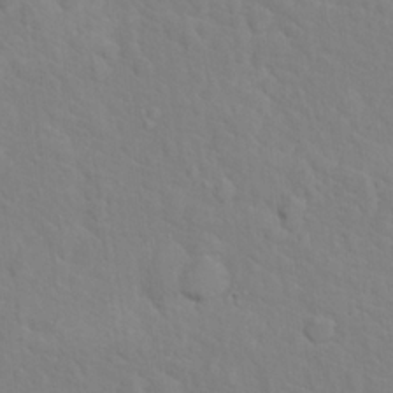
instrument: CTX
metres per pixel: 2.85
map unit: Nhu
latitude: 17.3104
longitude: -33.7261
